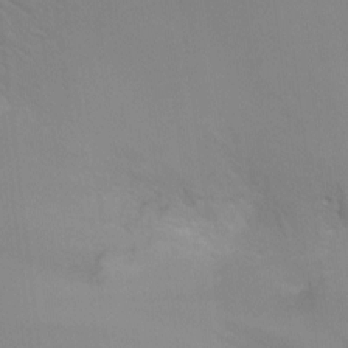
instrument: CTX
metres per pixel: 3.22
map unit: Ht
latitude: -8.4251
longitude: -24.4223
